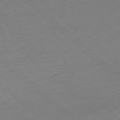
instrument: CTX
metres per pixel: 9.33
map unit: Hpe
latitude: -77.9367
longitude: 14.1039
